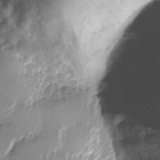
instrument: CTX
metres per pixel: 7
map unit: Nhu
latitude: -27.1809
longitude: -74.0444
